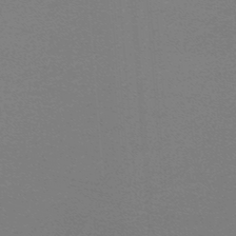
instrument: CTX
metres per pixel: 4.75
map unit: lHb
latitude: -47.3131
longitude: 64.2929
